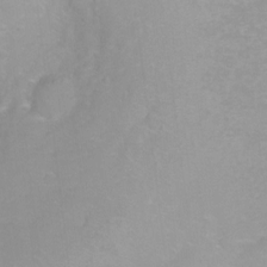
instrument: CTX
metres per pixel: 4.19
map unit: Ht
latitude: -8.1417
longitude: -35.6882
